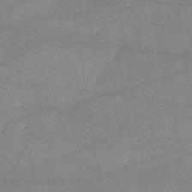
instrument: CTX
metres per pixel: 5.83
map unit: lHvf
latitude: -10.6896
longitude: -101.6127
